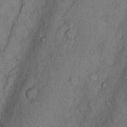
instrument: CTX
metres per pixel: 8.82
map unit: Hto
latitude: 9.3104
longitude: -59.1403
